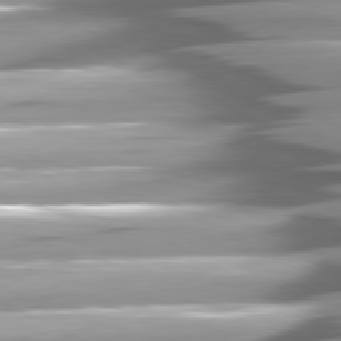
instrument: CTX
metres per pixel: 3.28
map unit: lApd
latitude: 80.9325
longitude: -143.9906
